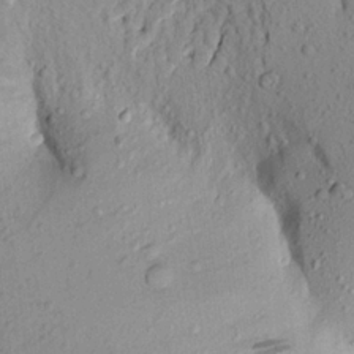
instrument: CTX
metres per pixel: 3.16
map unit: Aa
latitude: 19.8394
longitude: -148.9136
